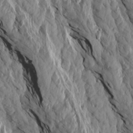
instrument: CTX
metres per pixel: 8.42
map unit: Aa
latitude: 17.9717
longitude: -146.1767
